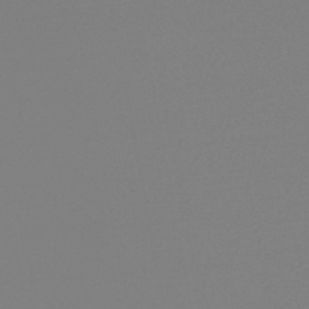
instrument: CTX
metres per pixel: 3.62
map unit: lHb
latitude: -45.8800
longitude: 75.9178
